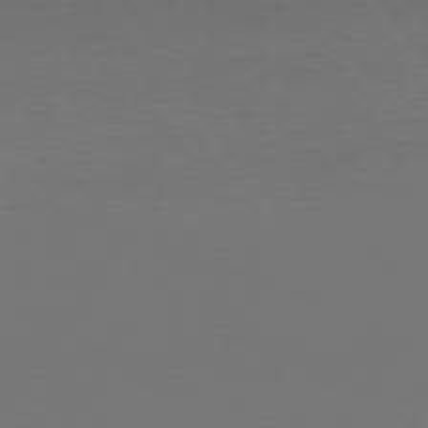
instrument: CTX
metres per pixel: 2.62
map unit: Hpe
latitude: 74.7246
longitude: -130.7436
